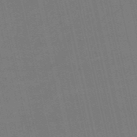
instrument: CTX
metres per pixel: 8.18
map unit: HNb
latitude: -55.3132
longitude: -41.2536
